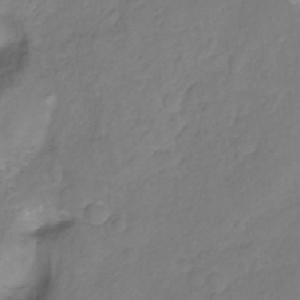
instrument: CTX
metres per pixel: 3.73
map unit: Nhu
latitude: -11.8800
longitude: -22.8002
